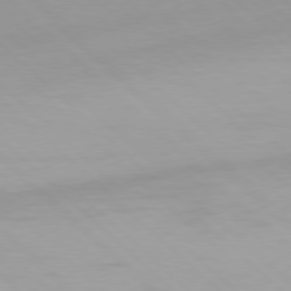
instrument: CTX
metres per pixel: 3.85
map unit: Hpe
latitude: 77.3670
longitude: -165.2915
